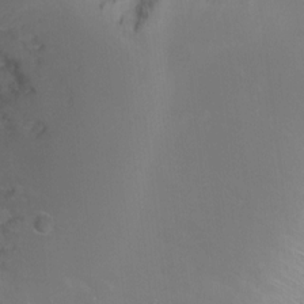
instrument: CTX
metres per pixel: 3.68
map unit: Hto
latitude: -4.8408
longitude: -35.6316
